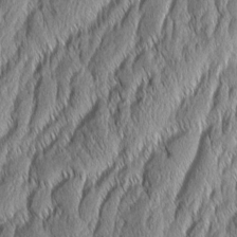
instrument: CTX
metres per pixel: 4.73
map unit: Aa
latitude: 7.1970
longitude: -130.3657
